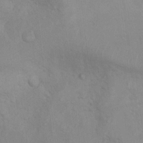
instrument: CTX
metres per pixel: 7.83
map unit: Ht
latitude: 5.3482
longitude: -29.1214
